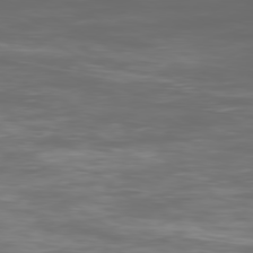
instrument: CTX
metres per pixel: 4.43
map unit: Ap
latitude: -79.9556
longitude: -73.7072
